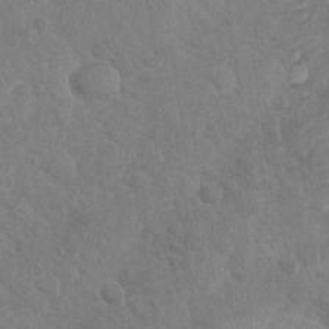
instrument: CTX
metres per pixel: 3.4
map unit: Nhu
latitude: -30.5385
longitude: -61.8016
